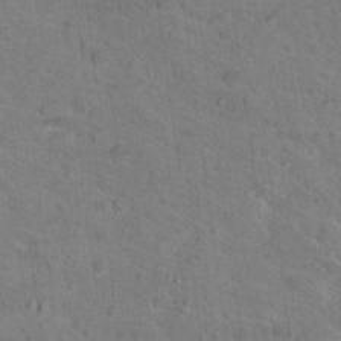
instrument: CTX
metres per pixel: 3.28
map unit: Hto
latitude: 18.7624
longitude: -43.8017
